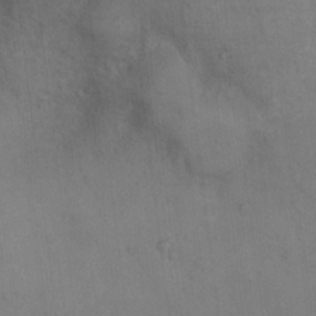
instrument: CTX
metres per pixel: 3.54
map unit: Ht
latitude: 10.7435
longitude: -39.5938
